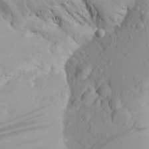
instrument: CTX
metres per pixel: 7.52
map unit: Aa
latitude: 24.2900
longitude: -145.7072
